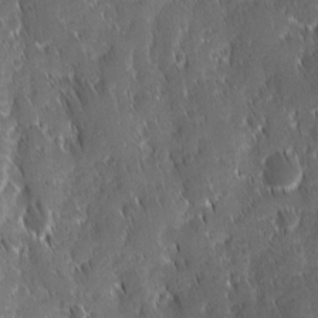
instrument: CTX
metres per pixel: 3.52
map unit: Ave
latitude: 9.5371
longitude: -104.4223
